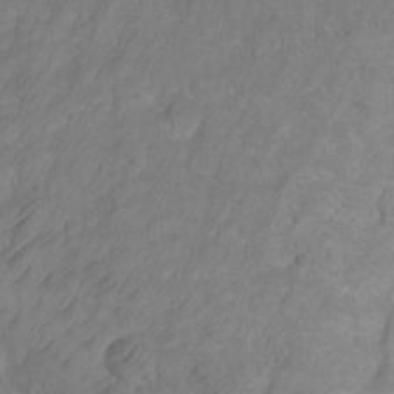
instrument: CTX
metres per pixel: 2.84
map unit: Ht
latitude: 2.7624
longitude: -35.2159
